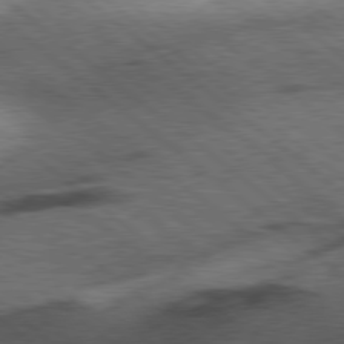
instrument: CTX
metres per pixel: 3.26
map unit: Hpe
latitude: 78.2712
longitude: -154.3845
